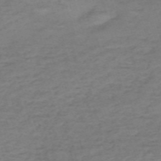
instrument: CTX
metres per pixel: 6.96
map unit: HNb
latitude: -54.7463
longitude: -42.9703
